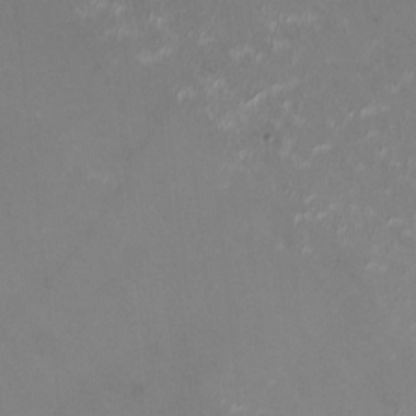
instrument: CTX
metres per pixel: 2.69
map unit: HNhu
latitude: -0.3118
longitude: -3.2537
